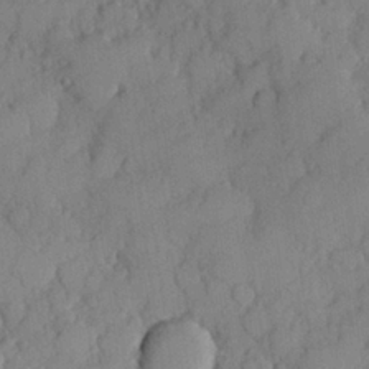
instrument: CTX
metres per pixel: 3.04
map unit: Hve
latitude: 26.3278
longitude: 150.5196
